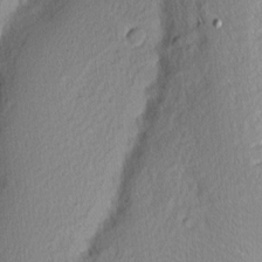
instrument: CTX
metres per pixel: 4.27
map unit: Nhu
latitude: 2.3656
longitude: -76.8569
